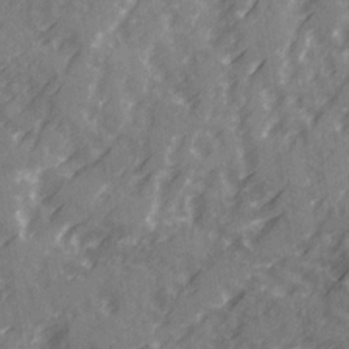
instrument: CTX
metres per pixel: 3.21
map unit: Ave
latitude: 20.4412
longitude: -131.4238
